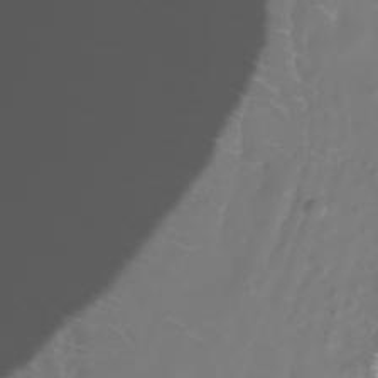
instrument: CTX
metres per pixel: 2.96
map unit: Nhu
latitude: -27.0297
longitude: -61.4426
